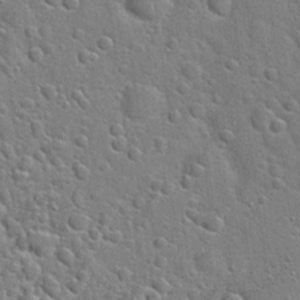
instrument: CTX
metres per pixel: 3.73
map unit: Hto
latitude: 21.7450
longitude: -50.8947
